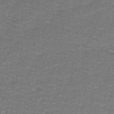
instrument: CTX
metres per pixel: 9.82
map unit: lHb
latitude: -42.3873
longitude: 55.7667
